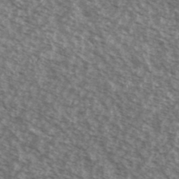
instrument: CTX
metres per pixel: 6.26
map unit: Ave
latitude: 38.8380
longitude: -111.1403
